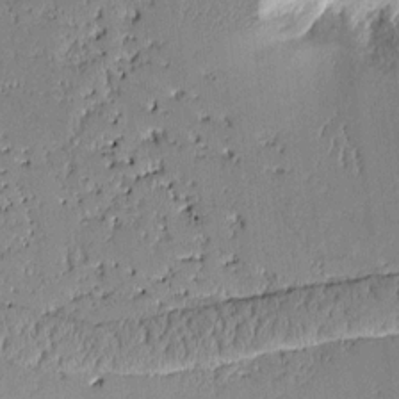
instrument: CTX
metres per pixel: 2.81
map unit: Aa
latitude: 10.7435
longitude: -128.7813
